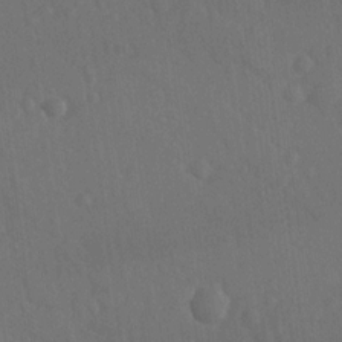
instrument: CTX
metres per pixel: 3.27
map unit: lAvf
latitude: -8.9164
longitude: -120.9703
